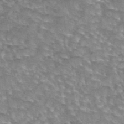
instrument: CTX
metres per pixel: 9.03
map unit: eAb
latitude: 44.4034
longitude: 104.3117
